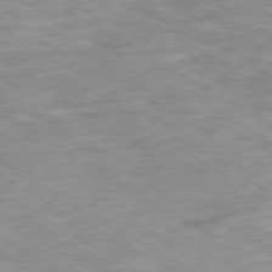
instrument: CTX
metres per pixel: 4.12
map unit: Ap
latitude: -80.3684
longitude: -74.6302
